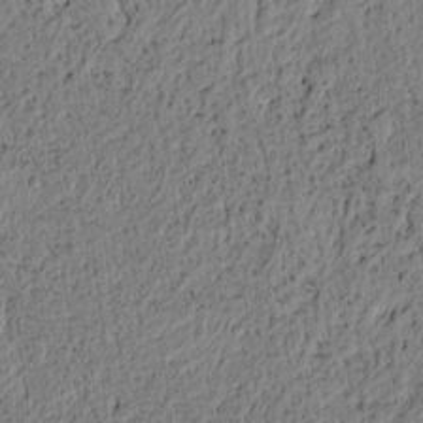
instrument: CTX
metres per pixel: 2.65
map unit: lAvf
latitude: 6.1767
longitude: 164.2551
